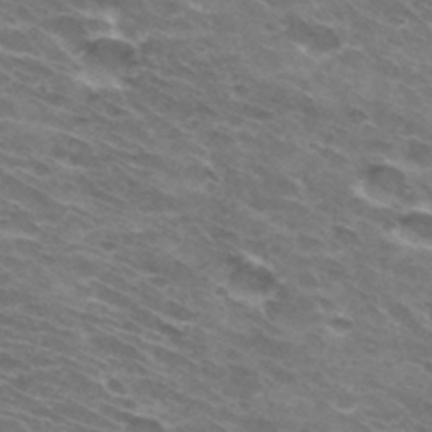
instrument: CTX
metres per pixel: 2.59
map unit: Hto
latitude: 32.5924
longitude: -42.3656
